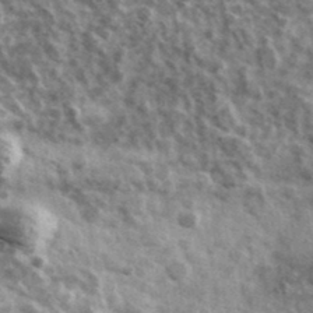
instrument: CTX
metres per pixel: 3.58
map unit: Ave
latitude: 38.7624
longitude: -108.1955
